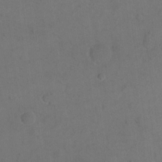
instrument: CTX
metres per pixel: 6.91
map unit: eHh
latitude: 18.9513
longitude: -64.5735
